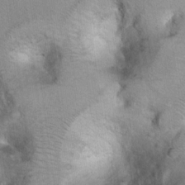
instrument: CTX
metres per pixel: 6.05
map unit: Ht
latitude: 7.1592
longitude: -30.4223
